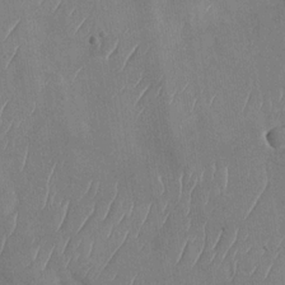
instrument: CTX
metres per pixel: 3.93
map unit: Nhu
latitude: -29.5966
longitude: -59.5938
